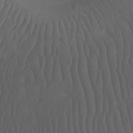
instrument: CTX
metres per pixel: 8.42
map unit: Nhu
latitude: 22.5357
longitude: -70.8380
